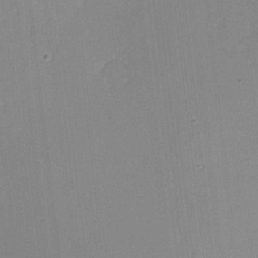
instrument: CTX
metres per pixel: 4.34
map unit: lHvf
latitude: -10.4818
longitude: -99.8205
